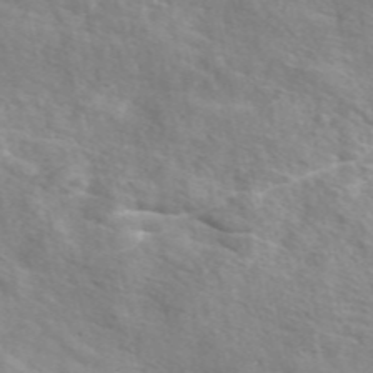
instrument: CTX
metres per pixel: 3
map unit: eAb
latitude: 48.7624
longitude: 119.8422
